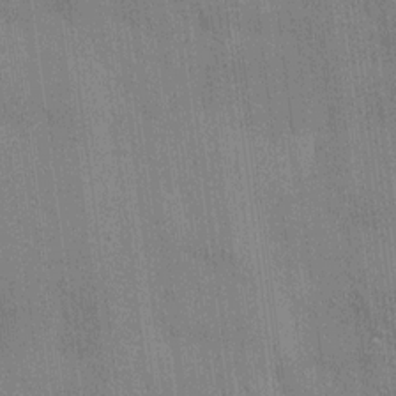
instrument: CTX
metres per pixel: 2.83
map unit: HNhu
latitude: 14.5546
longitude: 13.0298
